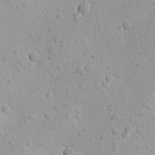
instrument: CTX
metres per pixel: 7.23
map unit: Ave
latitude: -10.4062
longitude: -121.1781
